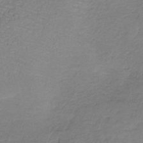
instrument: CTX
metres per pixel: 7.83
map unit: HNb
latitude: -35.5021
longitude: 53.7099
